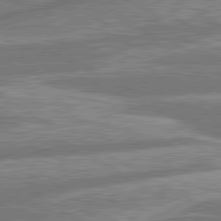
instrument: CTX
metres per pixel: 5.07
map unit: lApd
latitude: 80.9514
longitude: -165.7072
